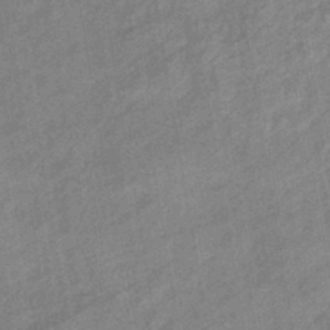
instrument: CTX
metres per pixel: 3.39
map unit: eHb
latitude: -40.8219
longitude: 82.0850
